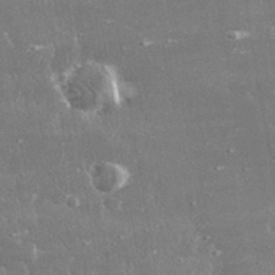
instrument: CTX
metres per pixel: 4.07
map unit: lHvf
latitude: 31.3482
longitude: -90.8947
